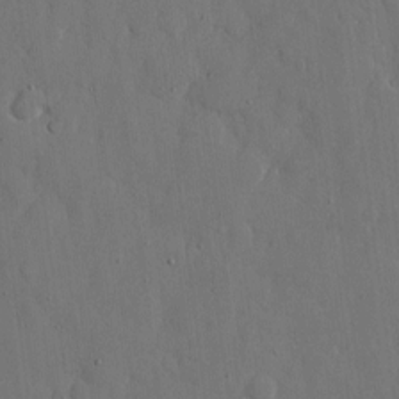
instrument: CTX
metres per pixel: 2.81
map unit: eHh
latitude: 7.5182
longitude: -68.2901
